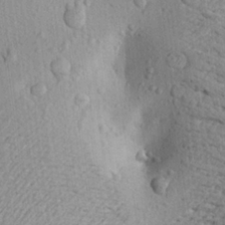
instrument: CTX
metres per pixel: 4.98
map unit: Aa
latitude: 21.6883
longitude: -149.6127
